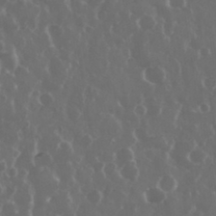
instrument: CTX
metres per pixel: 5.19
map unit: eHh
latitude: 33.7261
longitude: -58.8947
